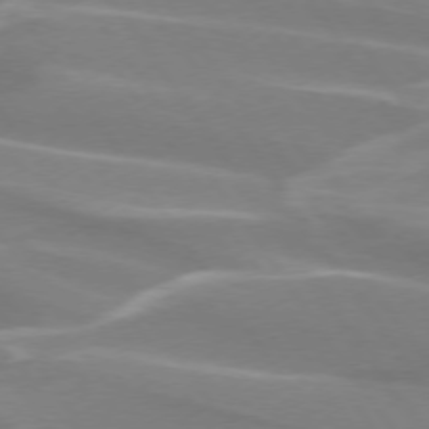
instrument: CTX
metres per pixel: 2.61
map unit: lApd
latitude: 74.1011
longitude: -62.0822
